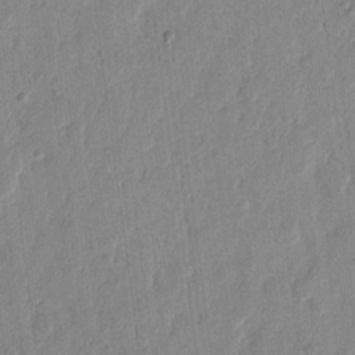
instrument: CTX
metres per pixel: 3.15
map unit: eHh
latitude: 12.4034
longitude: -68.9514
